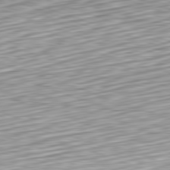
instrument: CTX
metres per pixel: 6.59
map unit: Hpe
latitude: -82.4440
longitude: 16.1606
